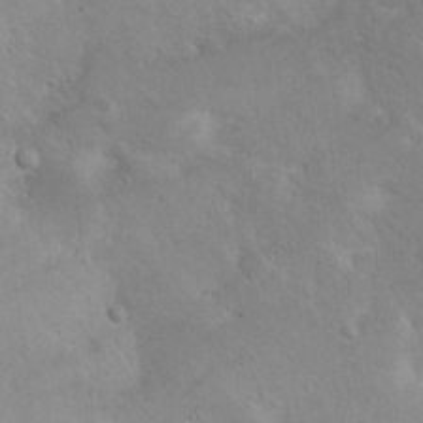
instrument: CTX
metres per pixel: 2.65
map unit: Nhu
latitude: 14.5735
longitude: -28.9513
